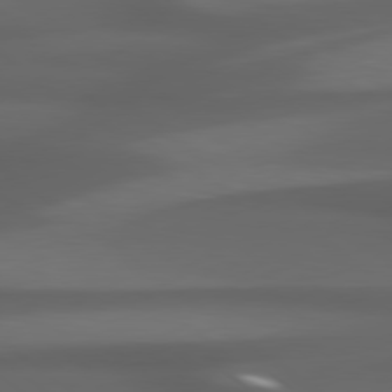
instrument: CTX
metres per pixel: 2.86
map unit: lApd
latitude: 79.3293
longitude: -124.0633
